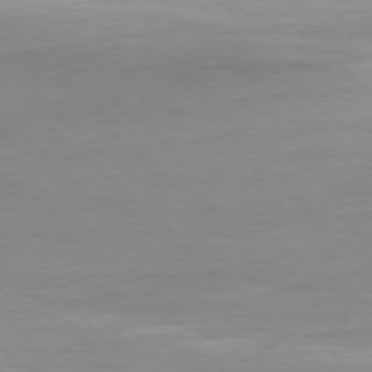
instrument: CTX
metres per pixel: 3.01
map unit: Ap
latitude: -77.8611
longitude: -81.6316
